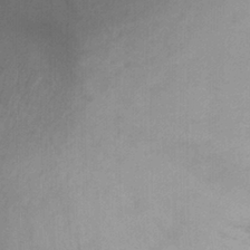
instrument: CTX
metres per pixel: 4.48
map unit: Hto
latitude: 23.4804
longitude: -43.7450
